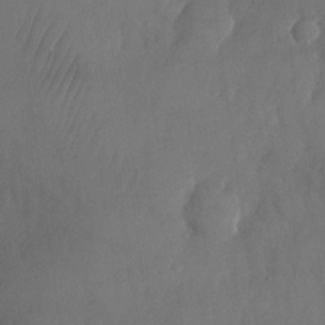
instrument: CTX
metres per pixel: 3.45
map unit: Nhu
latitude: -26.7085
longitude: -70.5923
